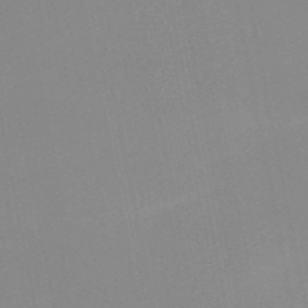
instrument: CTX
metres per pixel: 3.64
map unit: HNb
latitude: -51.4265
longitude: -51.0080
